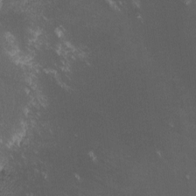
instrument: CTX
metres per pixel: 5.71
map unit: lHvf
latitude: -13.3321
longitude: -101.1214
